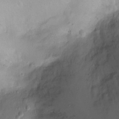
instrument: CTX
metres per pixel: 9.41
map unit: Ht
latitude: -8.7274
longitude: -21.1592
